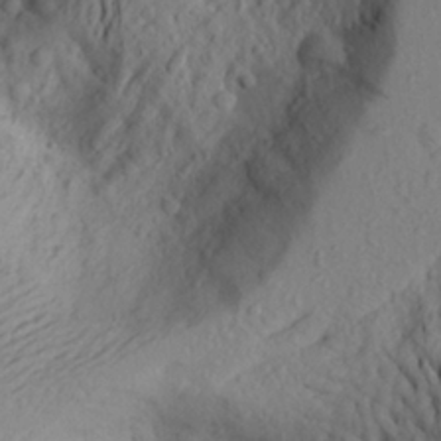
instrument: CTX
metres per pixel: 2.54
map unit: Aa
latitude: 25.5371
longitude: -147.7261
